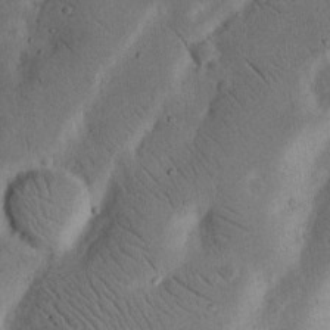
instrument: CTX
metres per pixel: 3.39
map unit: Nhu
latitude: 18.5923
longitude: -74.7435
